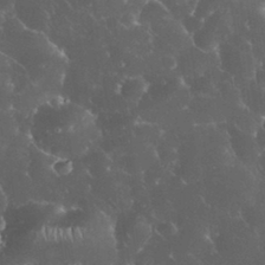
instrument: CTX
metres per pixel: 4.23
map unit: eHh
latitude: 33.8016
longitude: -64.1389
